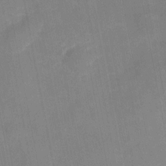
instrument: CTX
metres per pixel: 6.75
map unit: eHh
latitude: 4.9325
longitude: -69.8961
